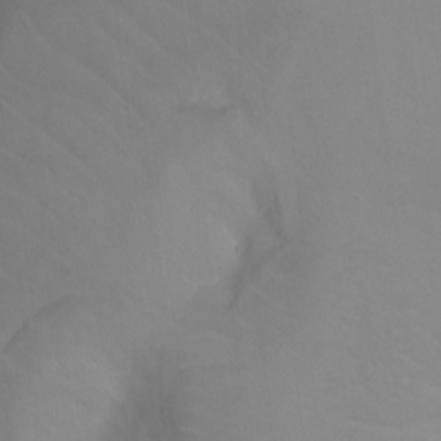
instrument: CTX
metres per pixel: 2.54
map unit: Ht
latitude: -3.1620
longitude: -25.0836
